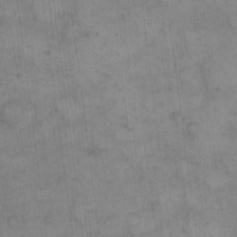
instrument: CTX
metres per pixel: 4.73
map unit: eHh
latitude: 14.6491
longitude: -66.8758
